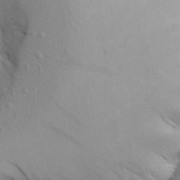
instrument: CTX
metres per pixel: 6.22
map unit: Aa
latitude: 24.7246
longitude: -147.9906
